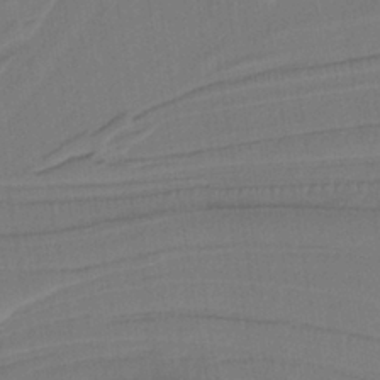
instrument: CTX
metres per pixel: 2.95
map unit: lHb
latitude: -38.3495
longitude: 56.2928
